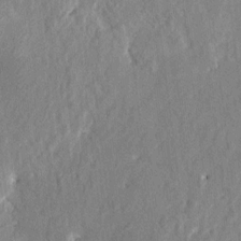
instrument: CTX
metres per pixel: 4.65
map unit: HNhu
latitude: 8.0444
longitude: -5.4993
